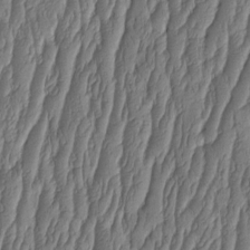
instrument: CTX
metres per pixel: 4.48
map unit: HNhu
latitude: -2.1605
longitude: 13.6344
